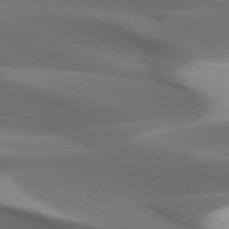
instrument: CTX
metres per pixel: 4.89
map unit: lApd
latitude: 73.6316
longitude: -52.2145
